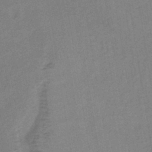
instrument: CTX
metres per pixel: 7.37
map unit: lHb
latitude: -38.3495
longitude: 71.5399
